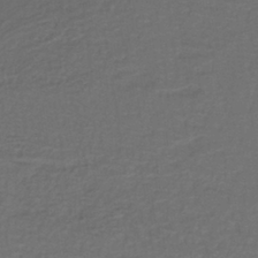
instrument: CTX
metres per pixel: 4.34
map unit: lHb
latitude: -39.4644
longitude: 58.0660
